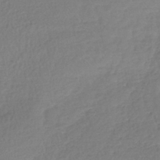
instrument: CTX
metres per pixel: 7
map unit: lHb
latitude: -41.6911
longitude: 68.7085
